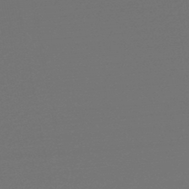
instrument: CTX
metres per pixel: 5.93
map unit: lHb
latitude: -47.2754
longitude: 66.3495
